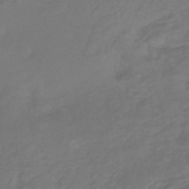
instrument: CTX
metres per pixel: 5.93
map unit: HNhu
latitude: -46.2739
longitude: 92.0094
